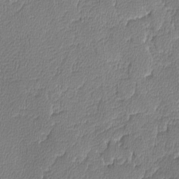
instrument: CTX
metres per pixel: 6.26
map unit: lAvf
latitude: -8.5196
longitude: -113.8583
